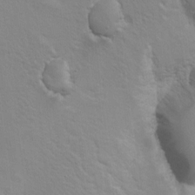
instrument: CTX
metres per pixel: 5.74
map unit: Hto
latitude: 8.4412
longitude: -31.3293
